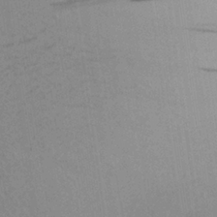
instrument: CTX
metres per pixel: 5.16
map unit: Aa
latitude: 26.4223
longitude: -142.9892
